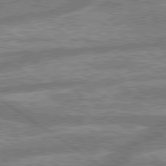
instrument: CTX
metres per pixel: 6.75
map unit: lApd
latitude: 79.8206
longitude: -169.1970
